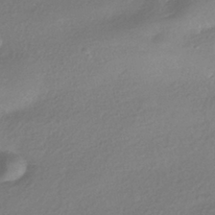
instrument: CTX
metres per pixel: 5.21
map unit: HNhu
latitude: -41.5588
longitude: 95.0108
